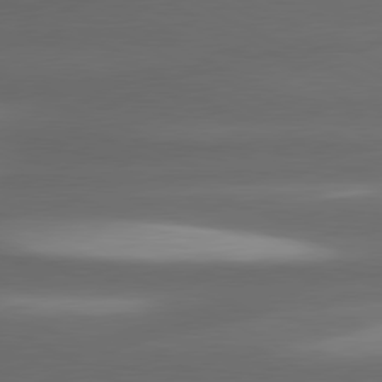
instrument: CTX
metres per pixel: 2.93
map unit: lApd
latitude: 80.7057
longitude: -142.5735
